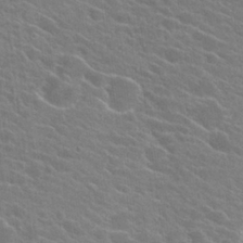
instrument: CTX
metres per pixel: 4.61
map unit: Hto
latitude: 24.9702
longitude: -40.9135
